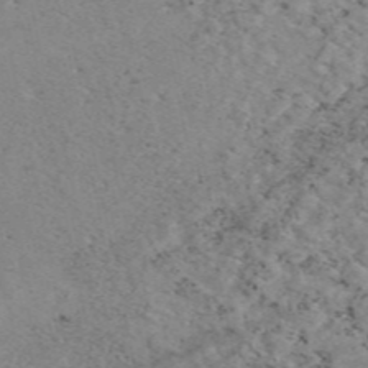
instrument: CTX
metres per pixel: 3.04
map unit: eAb
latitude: 49.1781
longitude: 107.6533
